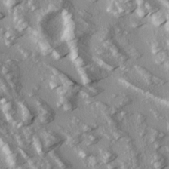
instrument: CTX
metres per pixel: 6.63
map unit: Ave
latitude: 16.2334
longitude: -130.2334
